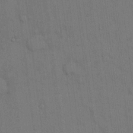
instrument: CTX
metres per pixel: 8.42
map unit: Hto
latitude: 14.7625
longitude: -61.3104
